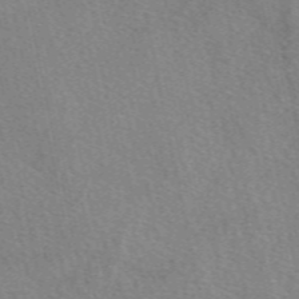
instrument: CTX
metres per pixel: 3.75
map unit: eAb
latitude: 50.5923
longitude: 116.2928
